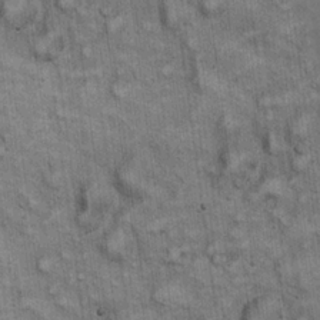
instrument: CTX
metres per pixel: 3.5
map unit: eHh
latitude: 22.9136
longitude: -60.6112
